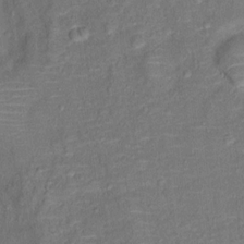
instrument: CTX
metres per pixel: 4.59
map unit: Ht
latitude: 13.2159
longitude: -39.3671
